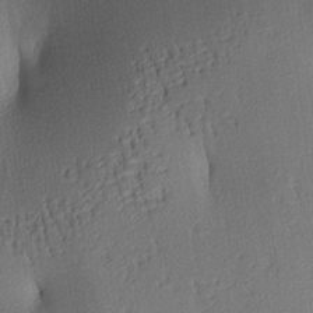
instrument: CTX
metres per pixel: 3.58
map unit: lAa
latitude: 3.5371
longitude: -116.2900
